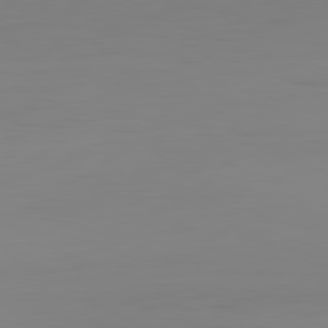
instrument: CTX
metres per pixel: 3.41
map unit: Hpe
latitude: -82.2172
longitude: 8.8786
